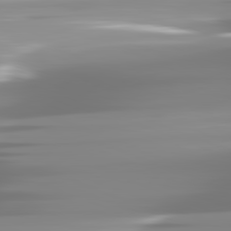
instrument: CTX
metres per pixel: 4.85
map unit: lApd
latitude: 81.8583
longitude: -138.9136
